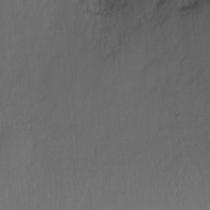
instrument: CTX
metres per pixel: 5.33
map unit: Ht
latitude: -7.2754
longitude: -37.4993
